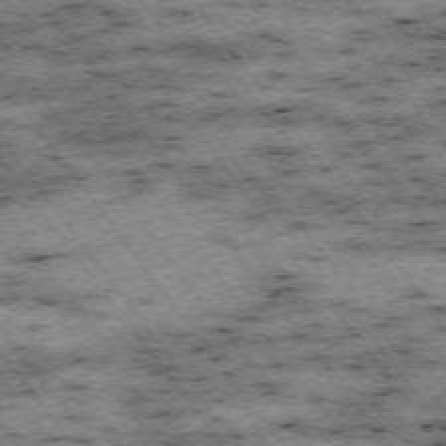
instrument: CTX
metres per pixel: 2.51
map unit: Hpe
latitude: -74.5952
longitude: 4.5762
